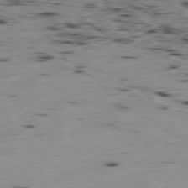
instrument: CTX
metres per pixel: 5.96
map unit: Hpe
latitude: -78.9730
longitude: 12.5763
